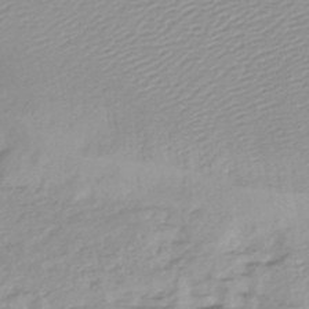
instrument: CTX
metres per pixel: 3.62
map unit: lHb
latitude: -44.8786
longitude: 75.8234
